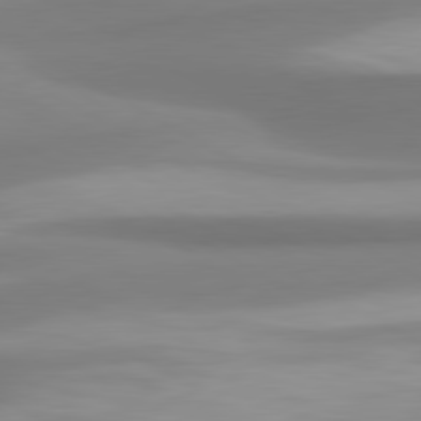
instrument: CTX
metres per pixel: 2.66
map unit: lApd
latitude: 80.5546
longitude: 174.1983
